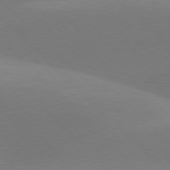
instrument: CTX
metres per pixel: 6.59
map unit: lApd
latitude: 77.5749
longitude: -50.5734
